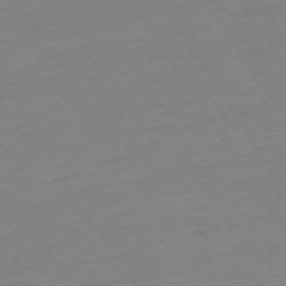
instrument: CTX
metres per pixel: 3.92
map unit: Ap
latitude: -73.9367
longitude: -81.5182
